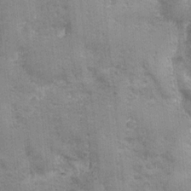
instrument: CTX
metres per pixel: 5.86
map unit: Ave
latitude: -7.5399
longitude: -120.1200
